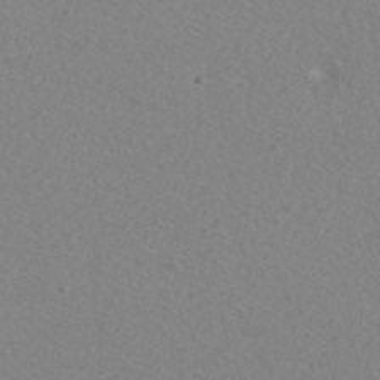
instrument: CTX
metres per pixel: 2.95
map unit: ANa
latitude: 39.4615
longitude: 24.2928
